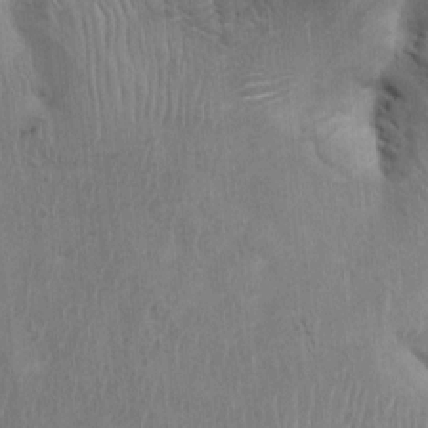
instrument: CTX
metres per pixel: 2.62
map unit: Ht
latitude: -1.9179
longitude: -14.8380
